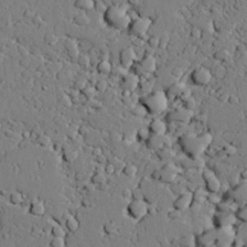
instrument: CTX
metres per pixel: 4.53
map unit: lAvf
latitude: 24.7057
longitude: -110.0633
